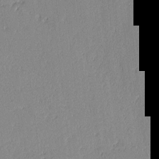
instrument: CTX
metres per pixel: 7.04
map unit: lAvf
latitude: -0.5196
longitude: -107.2915
